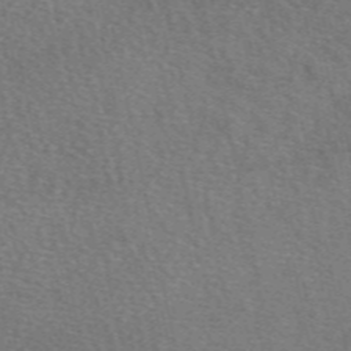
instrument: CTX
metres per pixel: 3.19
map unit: eAb
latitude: 49.9339
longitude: 113.4643
